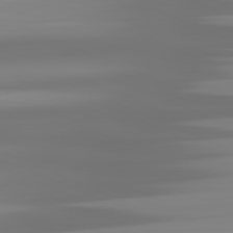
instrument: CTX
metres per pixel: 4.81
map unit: lApd
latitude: 81.7827
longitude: -137.9339
